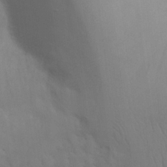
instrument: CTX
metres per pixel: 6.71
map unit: Nhu
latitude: 26.2145
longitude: -70.1200
